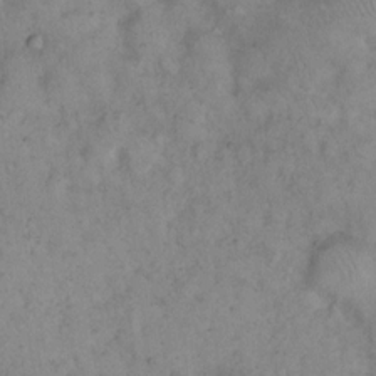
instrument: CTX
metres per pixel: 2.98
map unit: eHh
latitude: 16.1389
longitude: -63.8584
